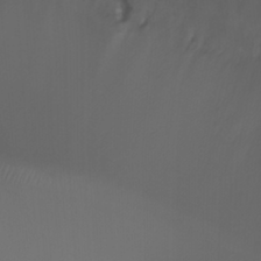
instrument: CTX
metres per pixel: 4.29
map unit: Ht
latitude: 1.0836
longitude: -21.9717
